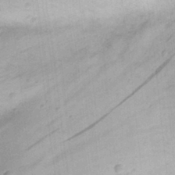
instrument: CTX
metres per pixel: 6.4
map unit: Nhu
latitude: 24.2900
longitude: -72.9514
